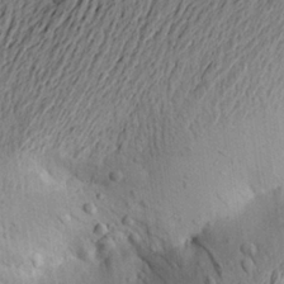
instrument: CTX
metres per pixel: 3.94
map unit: Aa
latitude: 21.3860
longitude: -149.5560
